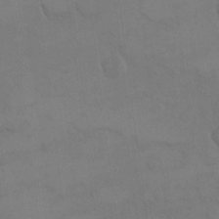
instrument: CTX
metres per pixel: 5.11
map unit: eHh
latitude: 17.5182
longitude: -66.1766
